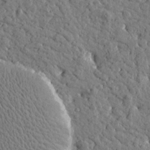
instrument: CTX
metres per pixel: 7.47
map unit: Htu
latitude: -0.1039
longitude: -178.8191
